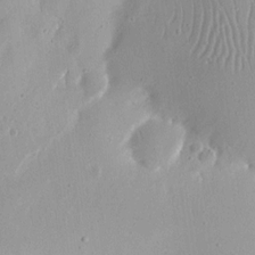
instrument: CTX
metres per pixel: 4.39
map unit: Nhu
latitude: 12.9892
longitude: -73.6694
